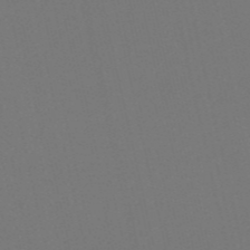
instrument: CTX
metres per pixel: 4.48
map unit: HNb
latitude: -54.9164
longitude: -39.1781
